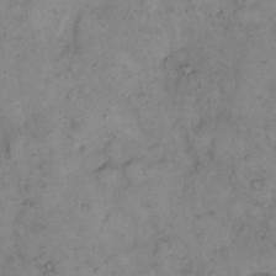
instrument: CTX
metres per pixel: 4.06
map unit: eHh
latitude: 10.8947
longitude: -62.7624
